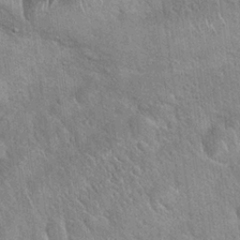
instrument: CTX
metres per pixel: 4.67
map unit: Hto
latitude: 20.3279
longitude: -51.6882
